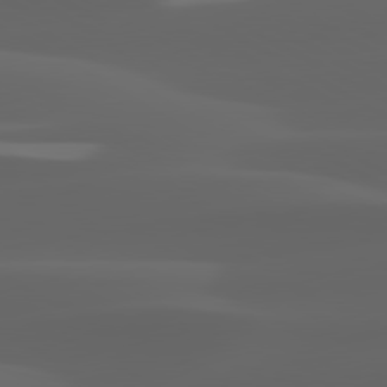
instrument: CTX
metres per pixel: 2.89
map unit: lApd
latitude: 80.1956
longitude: -94.3467
